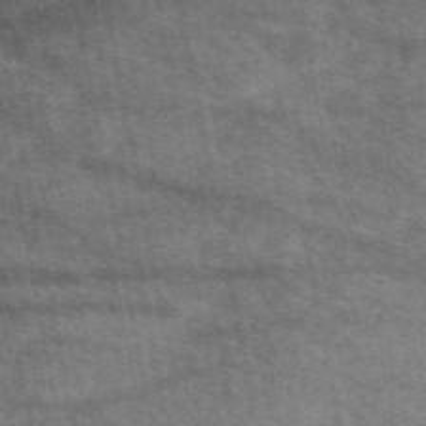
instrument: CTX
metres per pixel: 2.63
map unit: eAb
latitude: 50.0633
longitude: 119.9556
